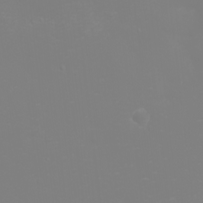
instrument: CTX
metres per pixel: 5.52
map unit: eHh
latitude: -2.3306
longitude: -75.6316
